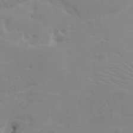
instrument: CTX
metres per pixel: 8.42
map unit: HNhu
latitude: 6.5168
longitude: 14.1606
